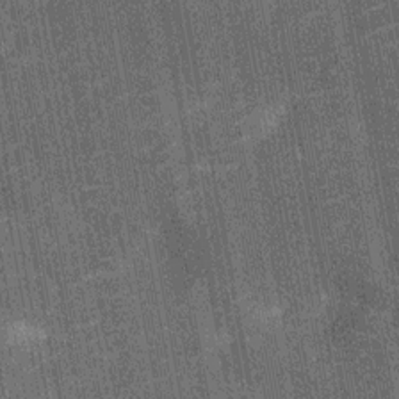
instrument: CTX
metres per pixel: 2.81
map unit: Nhu
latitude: -12.4251
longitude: -21.6883
